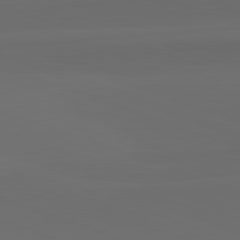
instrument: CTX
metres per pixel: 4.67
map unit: lApd
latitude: 82.2522
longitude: 134.5385
